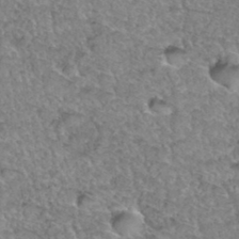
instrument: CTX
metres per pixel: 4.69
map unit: Hto
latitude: 35.4615
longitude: -47.8773
